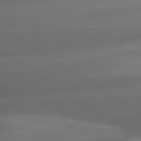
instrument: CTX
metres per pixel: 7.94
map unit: lApd
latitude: 79.7639
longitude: -154.9892
